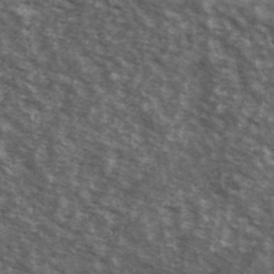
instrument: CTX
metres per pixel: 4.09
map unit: Ave
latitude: 39.4993
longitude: -108.4034
